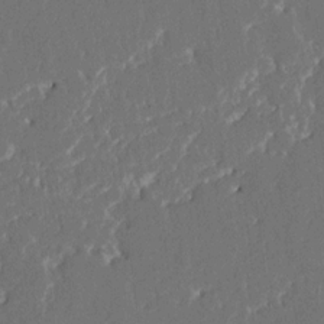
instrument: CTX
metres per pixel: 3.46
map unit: HNhu
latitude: 5.5182
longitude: -6.3656
